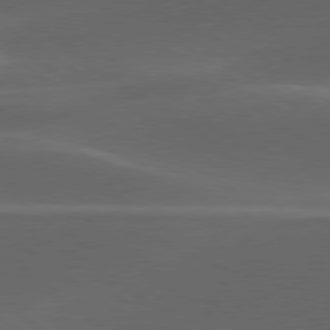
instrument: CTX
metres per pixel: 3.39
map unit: lApd
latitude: 79.2537
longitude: -49.3671
